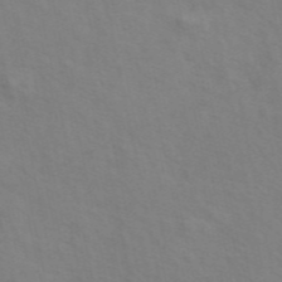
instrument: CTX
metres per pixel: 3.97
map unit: ANa
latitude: 49.1592
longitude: -76.0822
